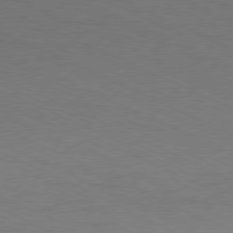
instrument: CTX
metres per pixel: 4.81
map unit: Ap
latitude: -78.0283
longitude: -72.7625
